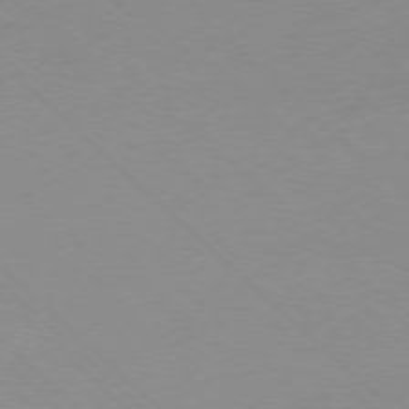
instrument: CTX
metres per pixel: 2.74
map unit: Ap
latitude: -77.2187
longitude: -77.5560
